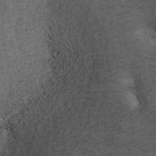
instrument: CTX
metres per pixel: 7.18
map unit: ANa
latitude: 39.2159
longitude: 22.8219
